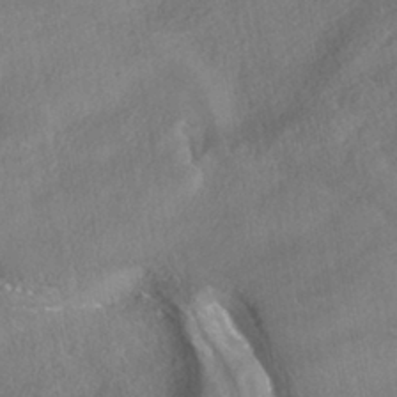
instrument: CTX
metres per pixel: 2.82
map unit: HNhu
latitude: -42.1227
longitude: 105.5966
